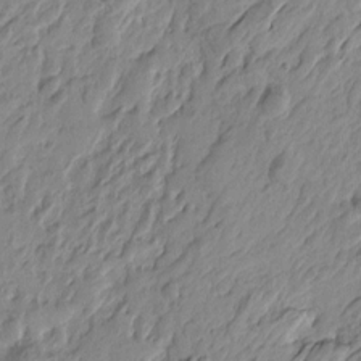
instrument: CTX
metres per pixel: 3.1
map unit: Htu
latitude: -4.4629
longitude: -179.9339
